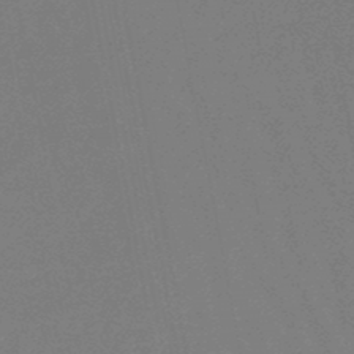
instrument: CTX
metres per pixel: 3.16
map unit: eHb
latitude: -47.0108
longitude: 80.4629
